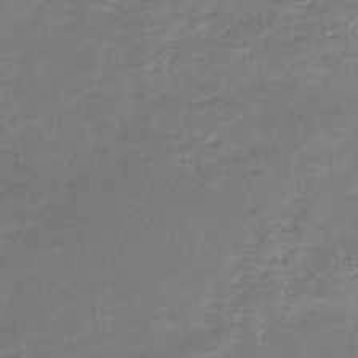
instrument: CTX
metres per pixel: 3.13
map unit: HNb
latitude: -48.8219
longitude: -39.2915
